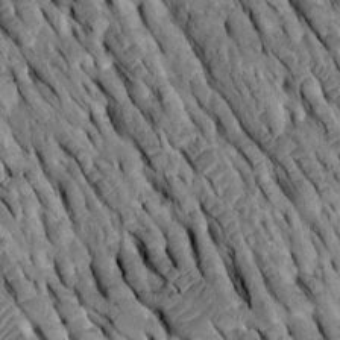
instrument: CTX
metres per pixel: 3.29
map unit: Htu
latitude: -2.6329
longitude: 150.5006
